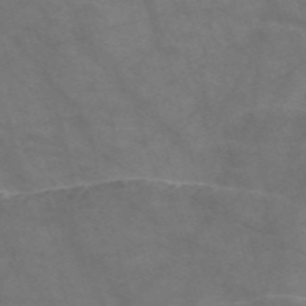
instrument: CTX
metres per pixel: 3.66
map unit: Nve
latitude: -58.2739
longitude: 63.8800
